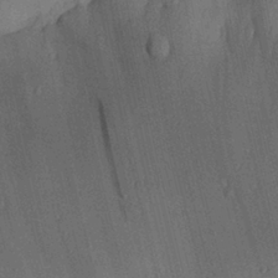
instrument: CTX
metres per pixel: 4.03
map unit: Aa
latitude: 28.6301
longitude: -134.8947
